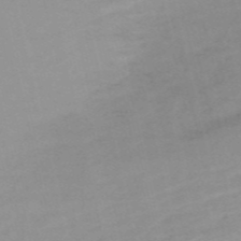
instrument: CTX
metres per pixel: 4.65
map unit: HNb
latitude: -54.6141
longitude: -45.4804
